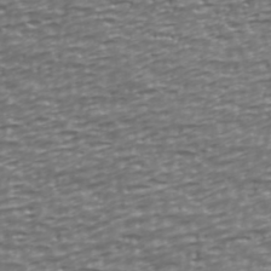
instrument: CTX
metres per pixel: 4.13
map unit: Ave
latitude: 40.6490
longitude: -112.9703
